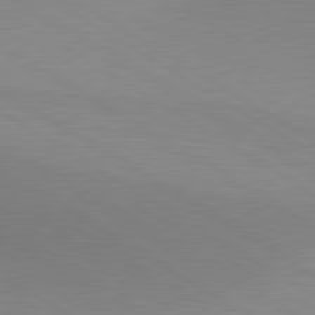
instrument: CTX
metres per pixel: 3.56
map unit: lApd
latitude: 80.2522
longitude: 130.8975
